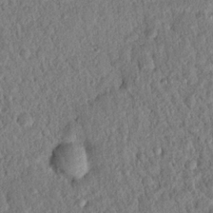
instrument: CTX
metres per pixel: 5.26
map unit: Nhu
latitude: 20.9325
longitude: -78.2901
